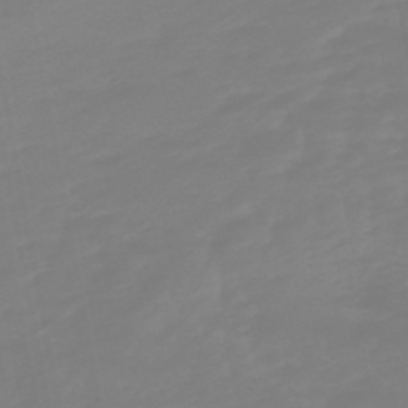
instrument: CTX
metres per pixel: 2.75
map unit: lHb
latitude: -49.0676
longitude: 82.1795
